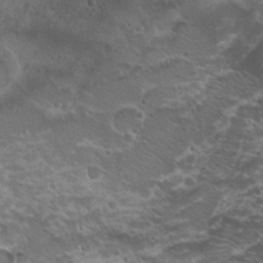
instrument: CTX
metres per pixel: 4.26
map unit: Nhu
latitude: 20.9136
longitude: -31.4994
